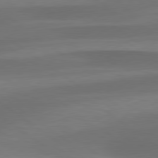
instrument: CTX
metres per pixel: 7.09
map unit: lApd
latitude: 79.5560
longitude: -90.1389
